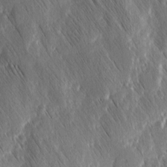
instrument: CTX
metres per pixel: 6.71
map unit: Ave
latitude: 9.3293
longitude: -104.6113
